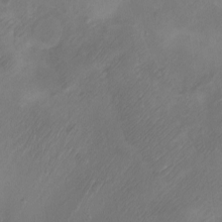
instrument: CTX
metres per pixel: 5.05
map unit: eHh
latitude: -5.7477
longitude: -77.8394
